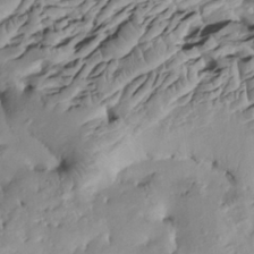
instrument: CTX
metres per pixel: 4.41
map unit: Htu
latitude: -5.3131
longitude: 153.0108
